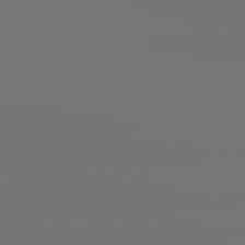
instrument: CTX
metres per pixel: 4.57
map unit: lApd
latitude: 81.1970
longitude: -152.2145
